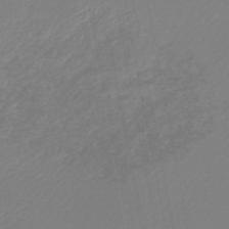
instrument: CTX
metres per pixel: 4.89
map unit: lHb
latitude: -46.1794
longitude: 74.3496
